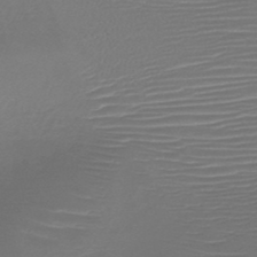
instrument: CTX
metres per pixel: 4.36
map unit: HNb
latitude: -47.3887
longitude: -41.6882
